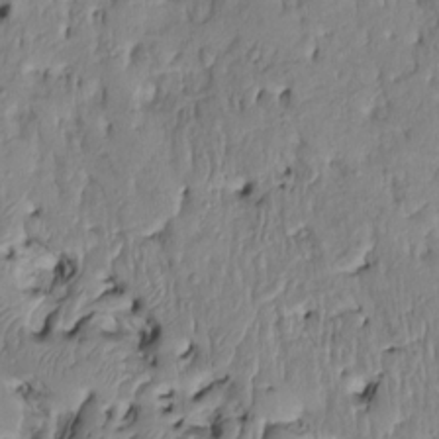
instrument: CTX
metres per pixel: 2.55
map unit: Htu
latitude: -6.1983
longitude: 154.6140
